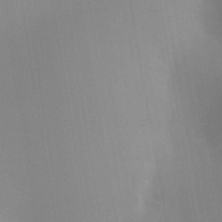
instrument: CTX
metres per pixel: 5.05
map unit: HNhu
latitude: 6.3278
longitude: 1.8423
